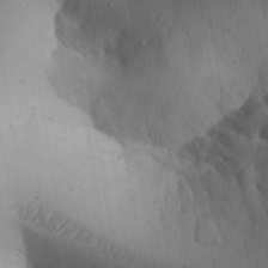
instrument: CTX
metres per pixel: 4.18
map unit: Aa
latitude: 32.1767
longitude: -144.4790
